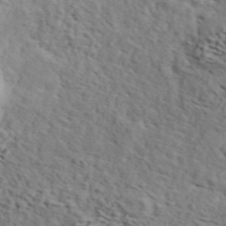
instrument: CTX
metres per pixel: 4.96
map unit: ANa
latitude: 43.9528
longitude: 46.4818
